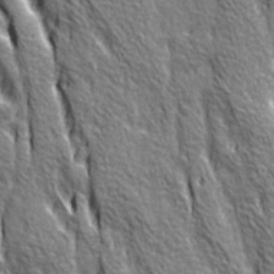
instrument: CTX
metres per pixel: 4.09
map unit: Ave
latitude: 20.8191
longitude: -135.2159
